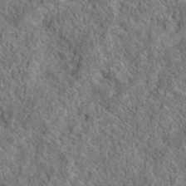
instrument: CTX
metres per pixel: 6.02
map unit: eAb
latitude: 35.7827
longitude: 115.8800
